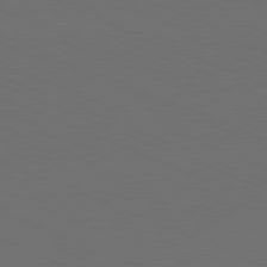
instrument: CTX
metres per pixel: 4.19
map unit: Hpe
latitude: -81.8800
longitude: 20.7463
